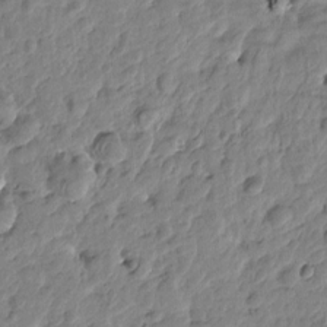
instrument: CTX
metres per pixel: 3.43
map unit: Htu
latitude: -0.9920
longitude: -178.9892
